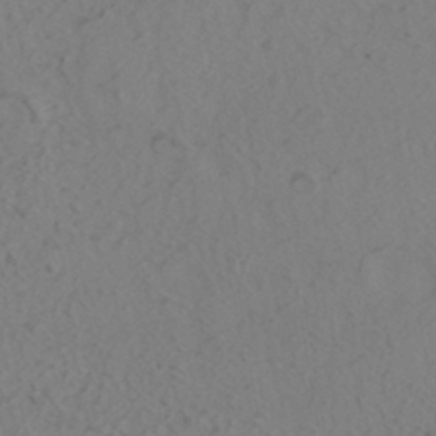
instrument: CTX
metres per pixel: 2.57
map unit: HNhu
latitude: -41.5210
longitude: 101.2942
